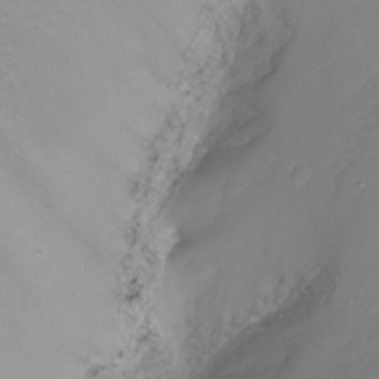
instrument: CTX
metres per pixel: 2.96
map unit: Nhu
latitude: -9.0675
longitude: -79.9339
